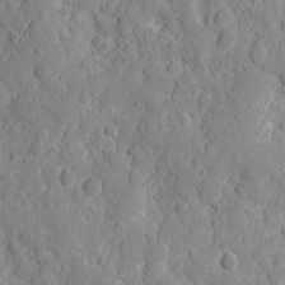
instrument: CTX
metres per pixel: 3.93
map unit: eHh
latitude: 7.4615
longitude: -75.3671
